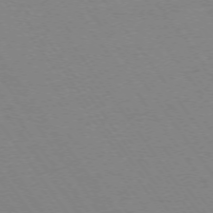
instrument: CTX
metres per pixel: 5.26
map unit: Ap
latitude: -74.3118
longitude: -77.5749
